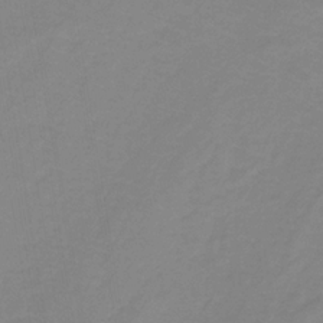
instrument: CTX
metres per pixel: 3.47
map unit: eHb
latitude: -32.5763
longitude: 67.1431
